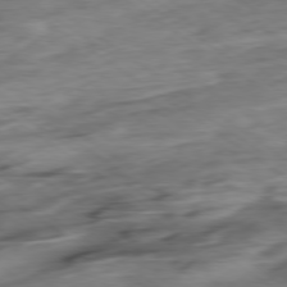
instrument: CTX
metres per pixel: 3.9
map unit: Hpe
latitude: -78.9730
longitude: -16.9892
